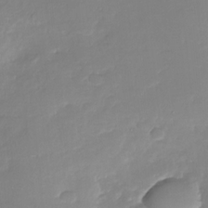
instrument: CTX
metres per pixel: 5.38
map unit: Nhu
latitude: -28.6707
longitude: -61.4993
